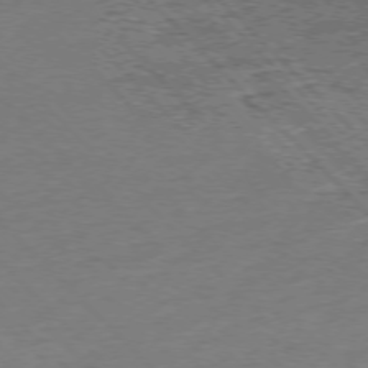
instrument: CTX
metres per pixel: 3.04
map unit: Ap
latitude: -76.6141
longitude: -92.2333
